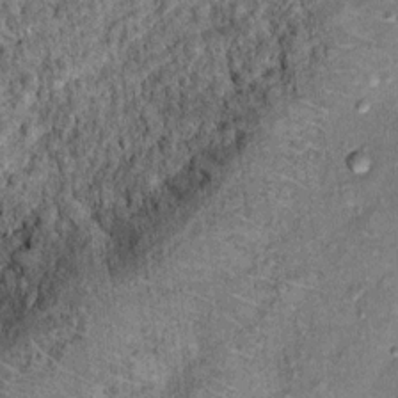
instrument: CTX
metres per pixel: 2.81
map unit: Ht
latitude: 10.6302
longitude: -38.0633
